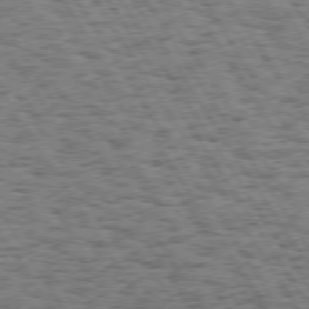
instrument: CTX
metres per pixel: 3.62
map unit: Hpe
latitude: 74.0822
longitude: -133.5749
